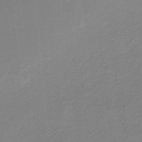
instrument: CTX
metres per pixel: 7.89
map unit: HNb
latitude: -37.1620
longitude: 56.1417
